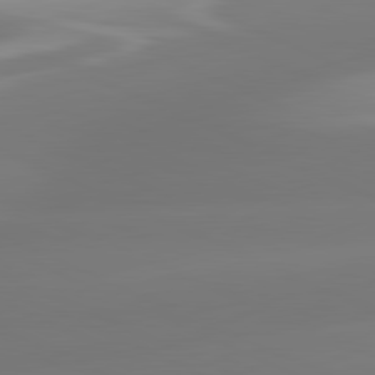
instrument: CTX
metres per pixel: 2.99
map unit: lApd
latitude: 81.4804
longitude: -165.6127
